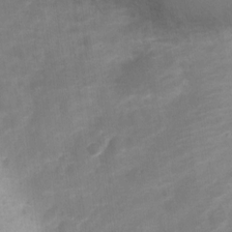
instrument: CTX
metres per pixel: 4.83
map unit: Nve
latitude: -20.2739
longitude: 107.9556
